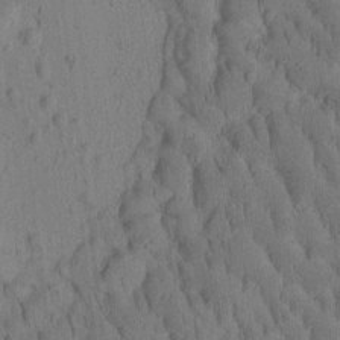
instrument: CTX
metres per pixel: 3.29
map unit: Htu
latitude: -3.2942
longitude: 172.5951
